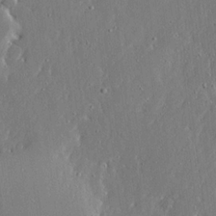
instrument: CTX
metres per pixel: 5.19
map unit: Ave
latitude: 18.2522
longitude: -139.7639
